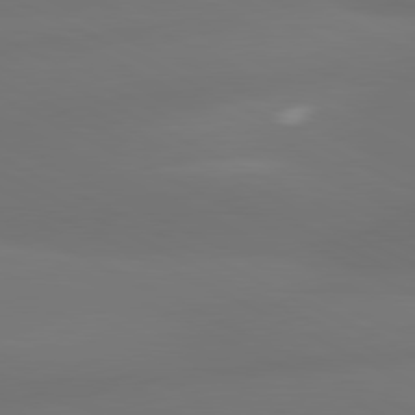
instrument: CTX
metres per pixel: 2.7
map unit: lApd
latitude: 80.9325
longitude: -164.8569
